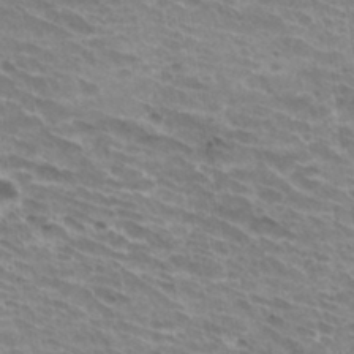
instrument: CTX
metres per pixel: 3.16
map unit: Hto
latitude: 33.1025
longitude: -42.1956
